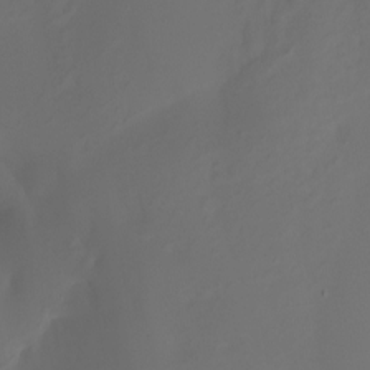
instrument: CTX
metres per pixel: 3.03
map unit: Nhu
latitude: -7.2376
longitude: -79.7261
